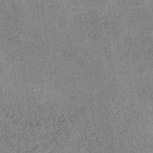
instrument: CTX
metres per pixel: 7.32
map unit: HNb
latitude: -34.1039
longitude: 54.1228
